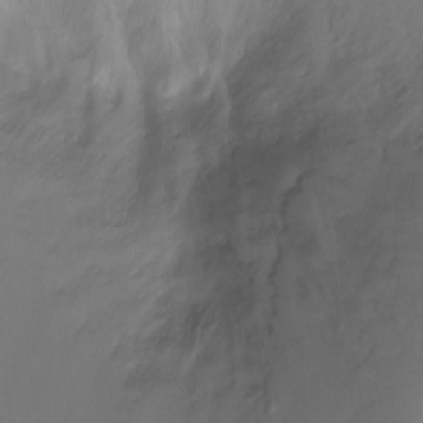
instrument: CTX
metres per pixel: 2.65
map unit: Ht
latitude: -6.6896
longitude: -27.3860
